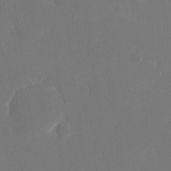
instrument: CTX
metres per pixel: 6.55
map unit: eHh
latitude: 20.2901
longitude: -68.5546
